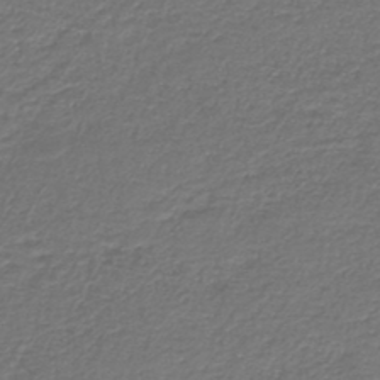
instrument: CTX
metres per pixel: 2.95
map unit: HNb
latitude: -43.3698
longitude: 50.4062
